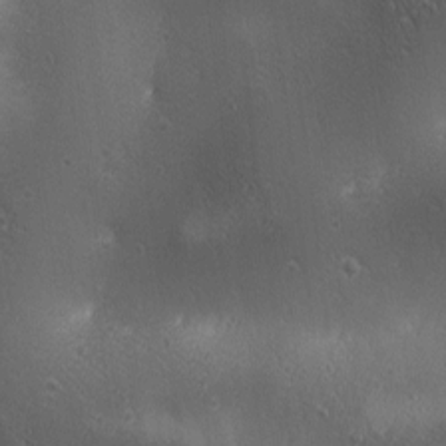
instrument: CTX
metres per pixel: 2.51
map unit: lAa
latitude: 2.2144
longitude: -116.8758
